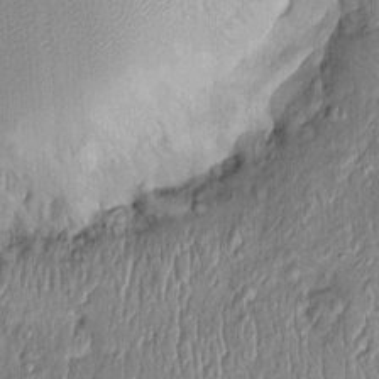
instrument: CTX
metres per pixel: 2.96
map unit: Htu
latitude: -6.1794
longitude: 158.4629
